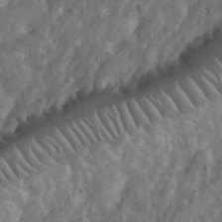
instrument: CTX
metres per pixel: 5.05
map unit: eHh
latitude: 38.1956
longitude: -58.1011
